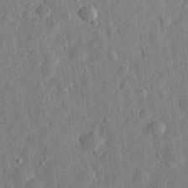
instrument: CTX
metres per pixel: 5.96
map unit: eHh
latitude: 30.8191
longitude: -75.2726
